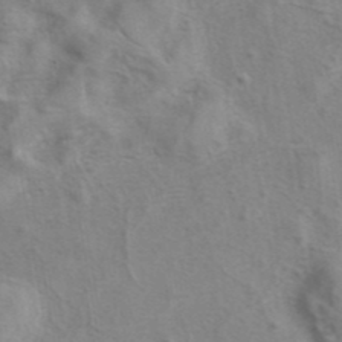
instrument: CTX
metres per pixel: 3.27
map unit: eAb
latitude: 41.5182
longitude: 104.8975
